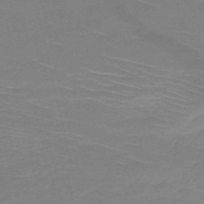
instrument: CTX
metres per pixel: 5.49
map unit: HNb
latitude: -50.4062
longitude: -41.9717
